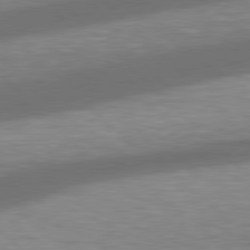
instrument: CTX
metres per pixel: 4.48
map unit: lApd
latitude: 79.1026
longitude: -115.8205
